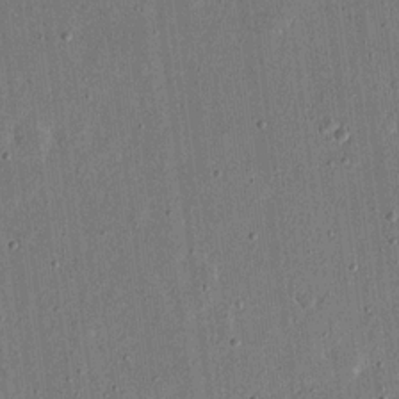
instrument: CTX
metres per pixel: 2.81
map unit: eHh
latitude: 16.6491
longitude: -70.6301
